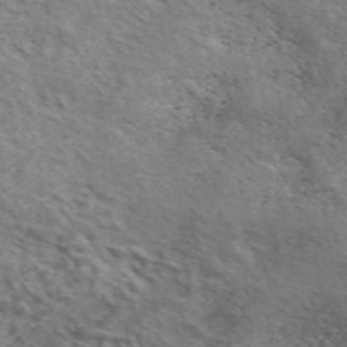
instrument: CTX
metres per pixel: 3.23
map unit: ANa
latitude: 48.8002
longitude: -74.2712
